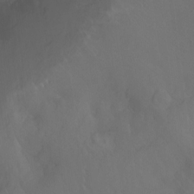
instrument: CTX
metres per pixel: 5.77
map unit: Hto
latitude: -13.7289
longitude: -43.5560
